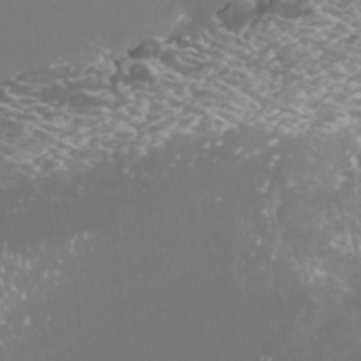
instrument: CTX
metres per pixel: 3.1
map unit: Nhu
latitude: -10.1984
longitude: -69.5371
